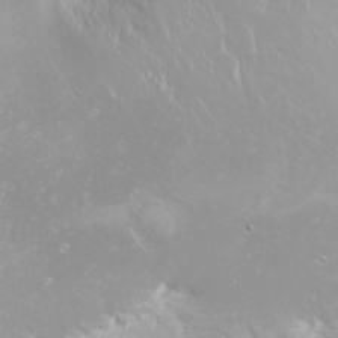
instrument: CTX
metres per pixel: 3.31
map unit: Nhu
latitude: -8.7652
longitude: -70.6868
